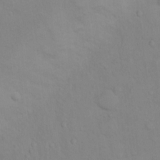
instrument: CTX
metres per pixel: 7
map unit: Nhu
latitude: 13.1025
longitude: -27.7639
